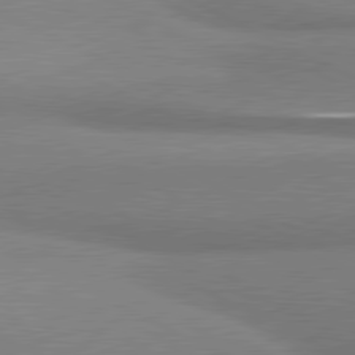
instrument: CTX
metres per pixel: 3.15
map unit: lApd
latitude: 80.7057
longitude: 166.4629
